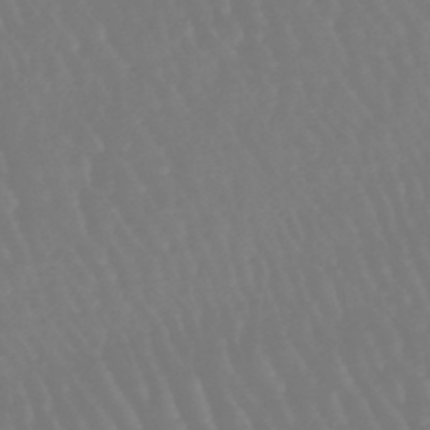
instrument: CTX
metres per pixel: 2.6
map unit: eHb
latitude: -46.3306
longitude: 79.5777
